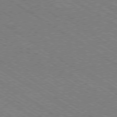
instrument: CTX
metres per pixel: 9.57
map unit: Ap
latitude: -79.4076
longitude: -79.7450
